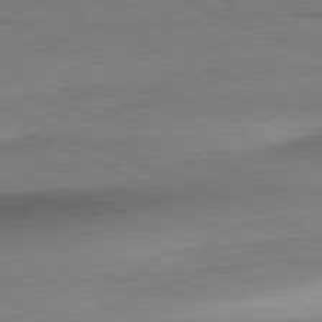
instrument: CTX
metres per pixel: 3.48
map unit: Ap
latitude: -81.6155
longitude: -70.8191
